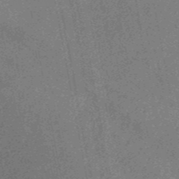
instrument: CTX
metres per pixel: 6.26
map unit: HNb
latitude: -52.5951
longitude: -49.3671
